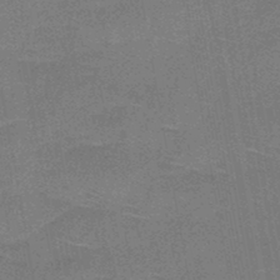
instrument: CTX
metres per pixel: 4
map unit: HNb
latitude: -47.0675
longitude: -40.0633
